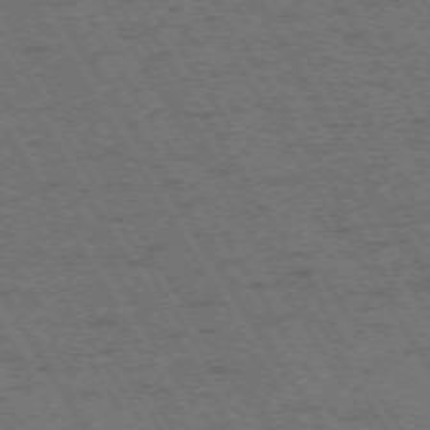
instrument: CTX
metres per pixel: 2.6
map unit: Hpe
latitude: -73.7477
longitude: 3.5399
